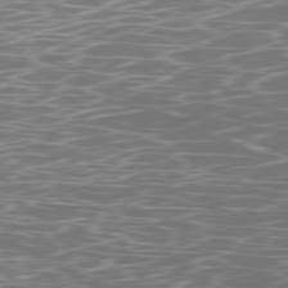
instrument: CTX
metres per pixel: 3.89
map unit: Ap
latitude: -79.8989
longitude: -71.4048
